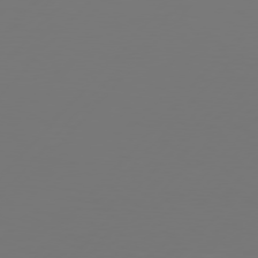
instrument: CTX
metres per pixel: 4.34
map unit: Hpe
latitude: 76.9324
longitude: -139.5938
